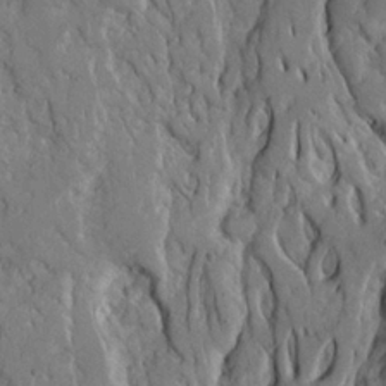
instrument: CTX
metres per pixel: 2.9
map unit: Ave
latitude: 23.0647
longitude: -132.4979
